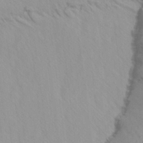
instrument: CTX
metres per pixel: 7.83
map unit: Ave
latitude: -1.5211
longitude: -112.9891
